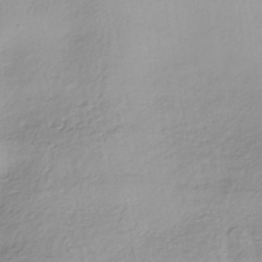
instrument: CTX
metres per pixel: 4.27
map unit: HNhu
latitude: -44.0094
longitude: 101.0675
